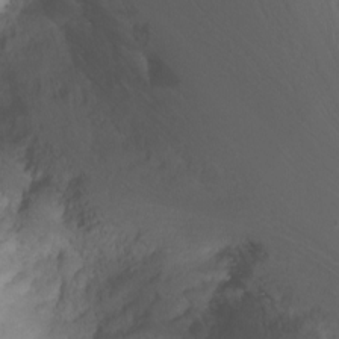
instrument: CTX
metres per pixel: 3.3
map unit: Nhu
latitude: -0.4818
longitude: -78.1956
